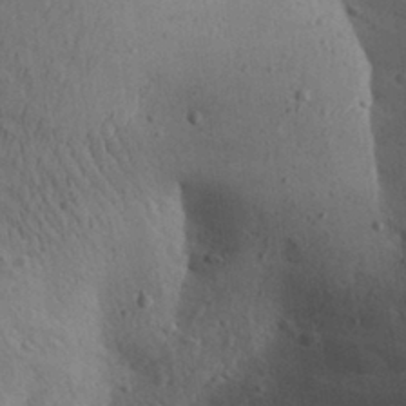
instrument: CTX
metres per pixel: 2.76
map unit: Aa
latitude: 30.2523
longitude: -145.1781
